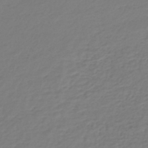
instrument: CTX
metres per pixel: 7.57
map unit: lHb
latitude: -46.9352
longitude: 62.8219
